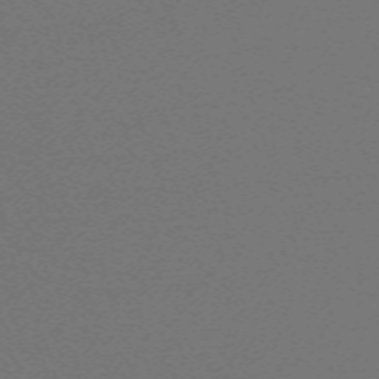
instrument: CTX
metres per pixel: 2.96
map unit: eHh
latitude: -63.5210
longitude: 52.4818
